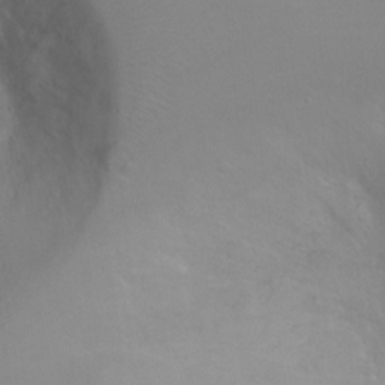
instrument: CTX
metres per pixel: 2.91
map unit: Ht
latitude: -4.4818
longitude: -24.5734
